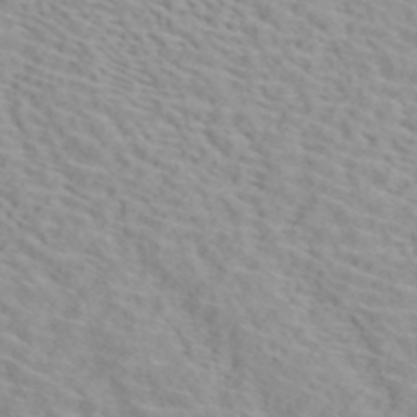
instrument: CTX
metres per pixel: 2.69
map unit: ANa
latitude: 40.5167
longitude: 28.6141
